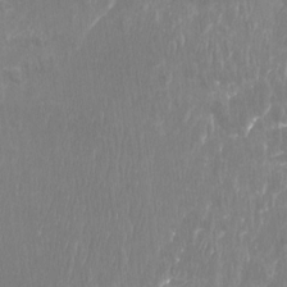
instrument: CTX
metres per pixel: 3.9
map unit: Htu
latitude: -9.3698
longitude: -75.5938
